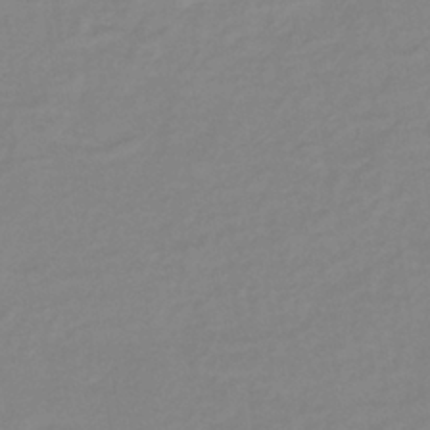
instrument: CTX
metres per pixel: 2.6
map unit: lHb
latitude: -37.3698
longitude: 72.1983
